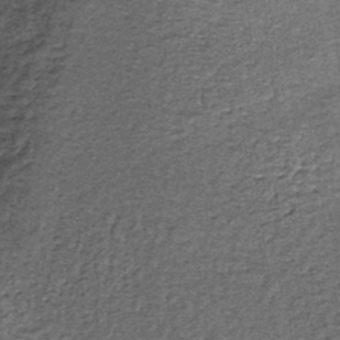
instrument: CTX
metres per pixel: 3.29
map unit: lHb
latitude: -39.2187
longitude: 66.2929
